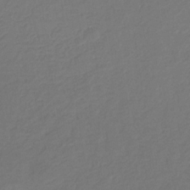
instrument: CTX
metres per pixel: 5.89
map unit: eHb
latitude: -31.3698
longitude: 71.7856
